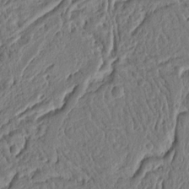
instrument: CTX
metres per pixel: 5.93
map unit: Ht
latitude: 10.4412
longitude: -76.1955
